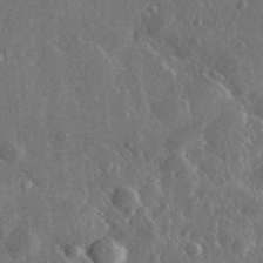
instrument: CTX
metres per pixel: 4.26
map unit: lHvf
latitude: 33.5749
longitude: -90.2334
